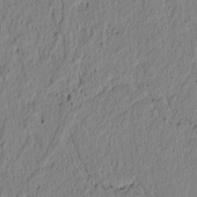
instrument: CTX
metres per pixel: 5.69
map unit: lAvf
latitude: 5.9150
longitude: 166.3873
